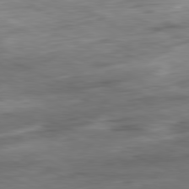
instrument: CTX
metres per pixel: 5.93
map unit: Ap
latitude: -81.6155
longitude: -87.1592
